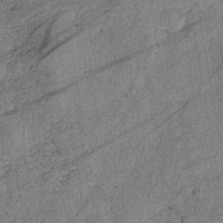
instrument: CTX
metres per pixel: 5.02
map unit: eHb
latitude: -38.9920
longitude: 77.9745
